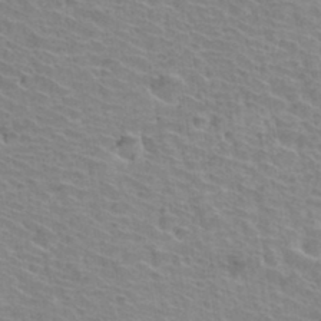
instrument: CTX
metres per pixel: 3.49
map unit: Hto
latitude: 33.7828
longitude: -39.6694
